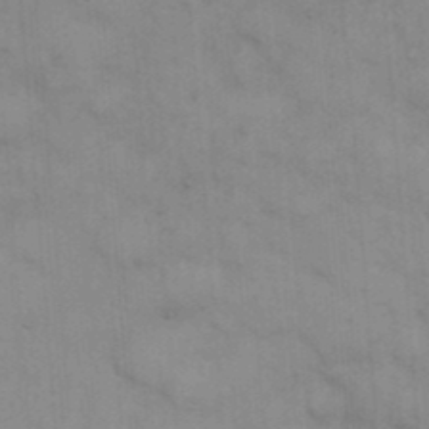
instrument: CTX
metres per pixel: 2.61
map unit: eHh
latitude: 18.1955
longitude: -63.9528
